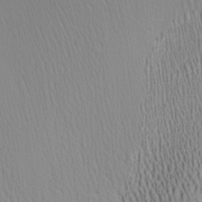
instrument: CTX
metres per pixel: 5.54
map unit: Aa
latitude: 28.3467
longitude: -136.4223
